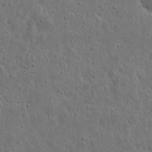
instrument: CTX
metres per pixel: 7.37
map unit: eHh
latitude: 10.5924
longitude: -73.1593
